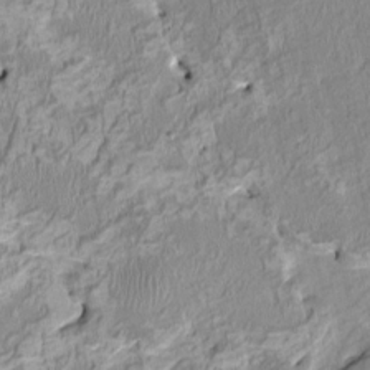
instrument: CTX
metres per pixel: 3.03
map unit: HNhu
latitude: 3.4048
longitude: -4.4790
